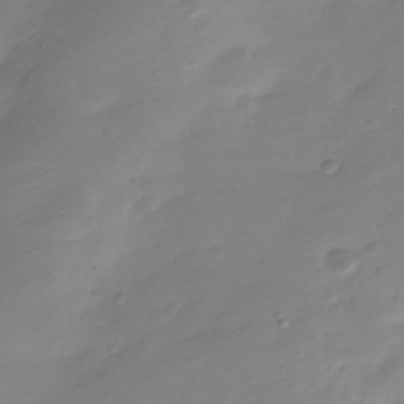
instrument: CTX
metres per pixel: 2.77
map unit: Nve
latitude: -21.5210
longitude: 107.0298
